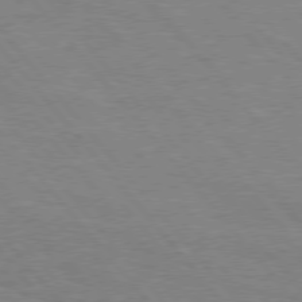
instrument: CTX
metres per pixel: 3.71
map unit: Hpe
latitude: 76.2144
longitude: -151.4426
